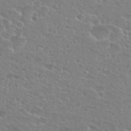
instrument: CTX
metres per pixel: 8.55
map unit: Nhu
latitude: 27.2726
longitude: -51.1781
